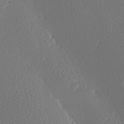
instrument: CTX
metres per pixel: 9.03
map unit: lAa
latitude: -9.5210
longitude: -127.9150
